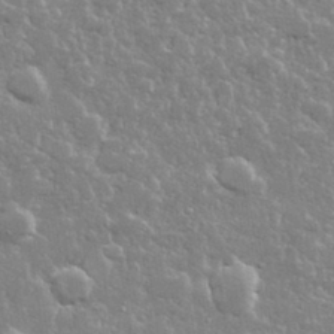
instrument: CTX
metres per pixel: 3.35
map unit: lHvf
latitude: 32.1200
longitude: -93.2159
